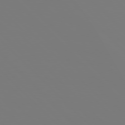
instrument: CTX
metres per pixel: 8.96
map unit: Hpe
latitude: 76.8758
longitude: -162.2145
